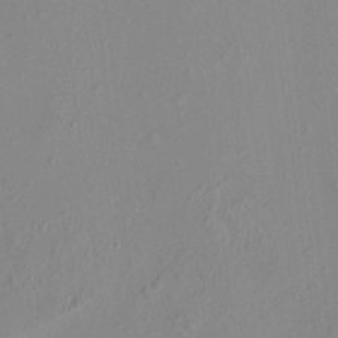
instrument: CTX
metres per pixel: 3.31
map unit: HNhu
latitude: 7.5938
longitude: -1.0647
